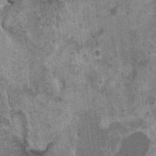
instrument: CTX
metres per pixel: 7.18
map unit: HNhu
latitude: 3.7827
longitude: 4.8030
